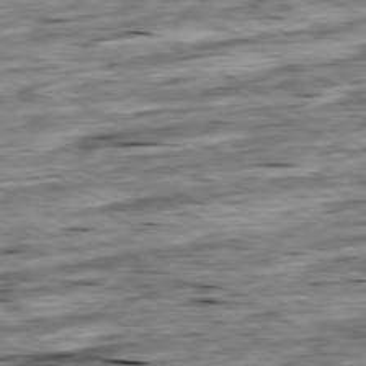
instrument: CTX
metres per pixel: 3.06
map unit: Ap
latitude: -80.3118
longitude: -101.4427
